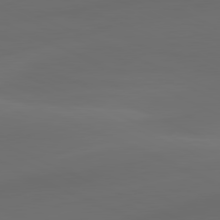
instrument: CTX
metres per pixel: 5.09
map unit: lApd
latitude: 80.8380
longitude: -83.0269
